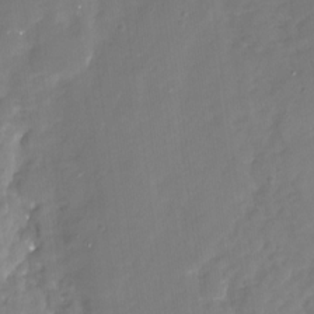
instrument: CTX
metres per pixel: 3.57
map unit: Nhu
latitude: -29.4832
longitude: -78.2145
